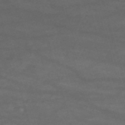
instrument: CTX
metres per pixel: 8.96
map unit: HNb
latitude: -53.6910
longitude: -49.8205
